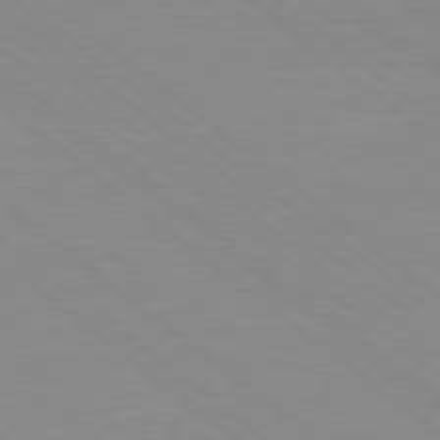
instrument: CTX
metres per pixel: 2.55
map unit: Hpe
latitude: 78.5168
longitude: -124.2522
